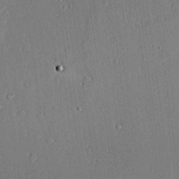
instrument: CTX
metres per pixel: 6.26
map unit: lAvf
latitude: 24.5167
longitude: -111.2915
